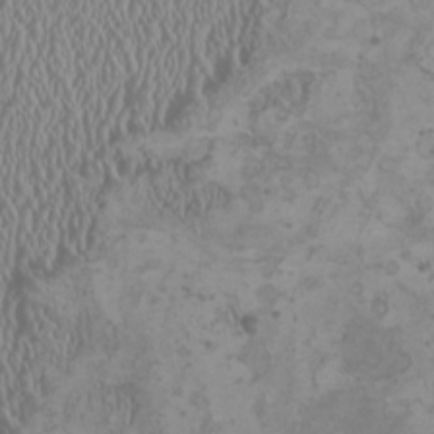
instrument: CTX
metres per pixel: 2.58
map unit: HNhu
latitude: -0.6330
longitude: 1.9179
